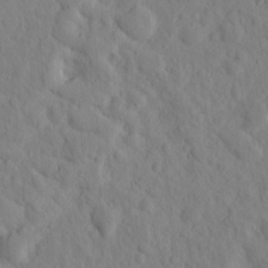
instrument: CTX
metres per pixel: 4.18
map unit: lHvf
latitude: 14.9703
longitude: 177.8611
